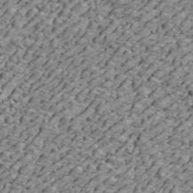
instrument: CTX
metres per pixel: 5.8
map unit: ANa
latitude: 45.2348
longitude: -84.8380
